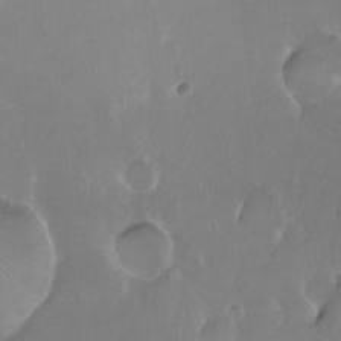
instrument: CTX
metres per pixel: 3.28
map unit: Nhu
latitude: -8.6707
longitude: -41.9150
